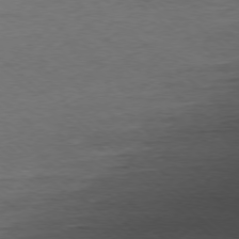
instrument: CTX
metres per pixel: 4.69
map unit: Ap
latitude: -77.7289
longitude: -92.8002
